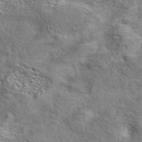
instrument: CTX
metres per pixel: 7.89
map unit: eAb
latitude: 42.1389
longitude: 104.0094
